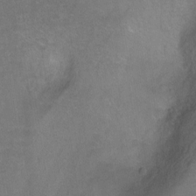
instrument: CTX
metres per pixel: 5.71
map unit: Ht
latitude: -7.6910
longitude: -36.2901
